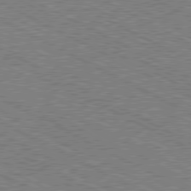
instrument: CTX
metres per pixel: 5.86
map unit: Hpe
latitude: -81.6155
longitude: 20.2172
